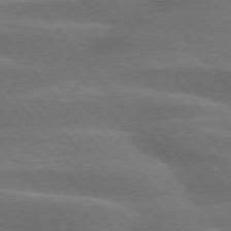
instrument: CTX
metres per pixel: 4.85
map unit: lApd
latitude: 75.0836
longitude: -58.7435
